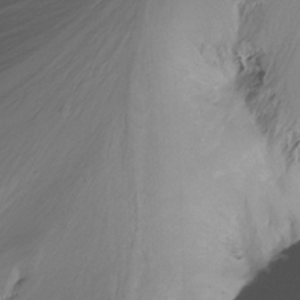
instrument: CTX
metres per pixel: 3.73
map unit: Nhu
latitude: -13.3888
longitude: -62.3468
